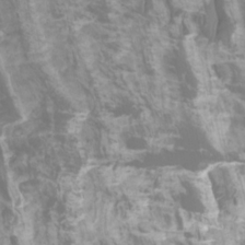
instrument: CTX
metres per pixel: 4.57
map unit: Htu
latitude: -5.1998
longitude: -76.1389
